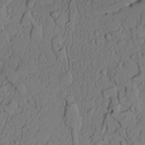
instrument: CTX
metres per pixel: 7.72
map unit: lAvf
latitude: 22.8758
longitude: -109.9717
